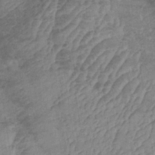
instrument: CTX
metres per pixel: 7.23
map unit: lHb
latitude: -34.1417
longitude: 70.8408
